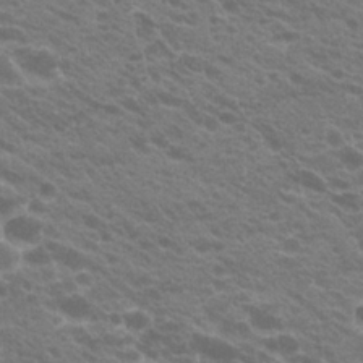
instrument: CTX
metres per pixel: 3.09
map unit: Hto
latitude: 23.4237
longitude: -35.7827
